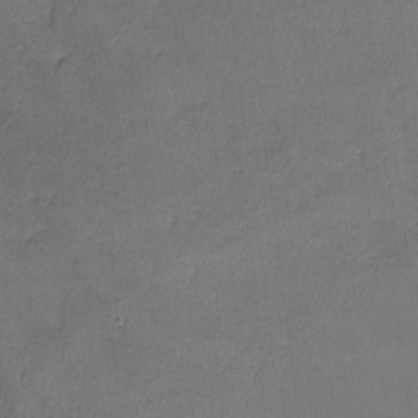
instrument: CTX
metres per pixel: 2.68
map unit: lHvf
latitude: -11.3321
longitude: -101.2915
